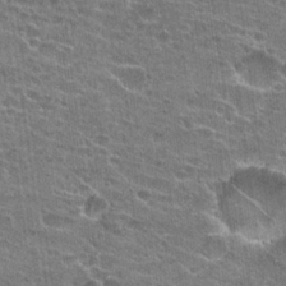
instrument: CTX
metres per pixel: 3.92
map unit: Hto
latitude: 23.5182
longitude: -42.9325
